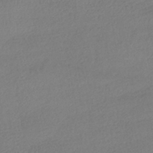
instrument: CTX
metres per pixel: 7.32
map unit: HNhu
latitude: -41.5966
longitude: 97.2943
